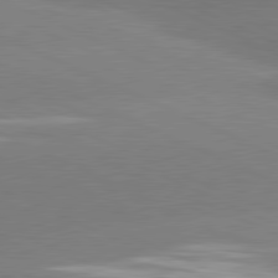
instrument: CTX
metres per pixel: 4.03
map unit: lApd
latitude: 81.1970
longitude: -155.8772
